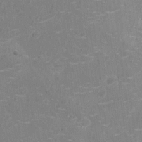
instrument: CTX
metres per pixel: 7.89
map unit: Nhu
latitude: -14.8219
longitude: -24.9324
